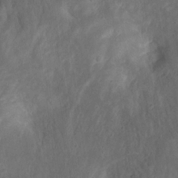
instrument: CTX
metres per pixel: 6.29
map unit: Nhu
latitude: 19.0269
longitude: -74.3845
